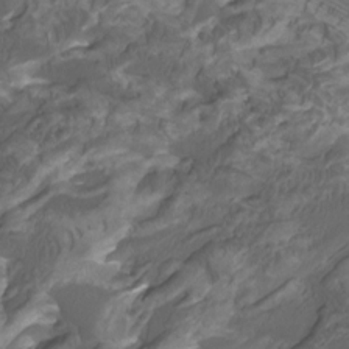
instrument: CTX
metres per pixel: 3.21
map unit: Htu
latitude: -11.6911
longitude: -74.0633
